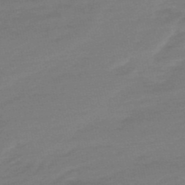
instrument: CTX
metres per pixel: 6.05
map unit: lHb
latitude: -49.0487
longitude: 83.1053
